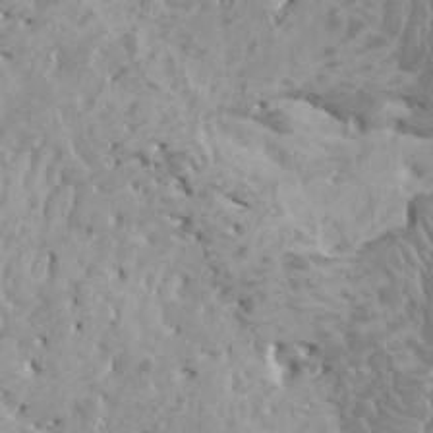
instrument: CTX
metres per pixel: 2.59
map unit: HNhu
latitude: -0.7653
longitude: 2.8219
